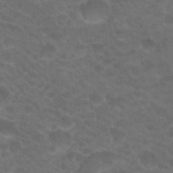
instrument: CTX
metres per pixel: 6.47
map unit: Hto
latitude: 19.8205
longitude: -37.9906
